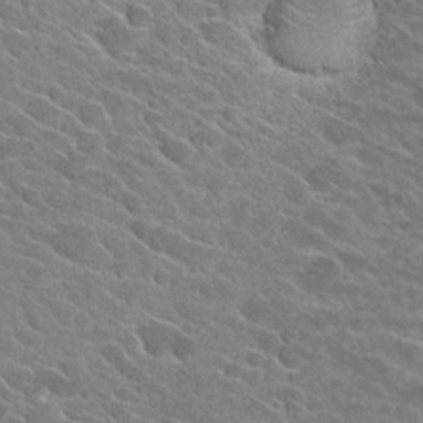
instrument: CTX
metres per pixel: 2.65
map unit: Hto
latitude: 26.4979
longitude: -42.4412
